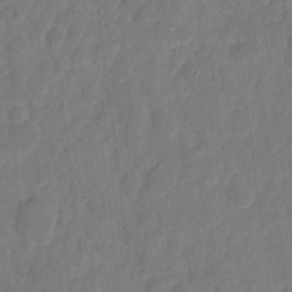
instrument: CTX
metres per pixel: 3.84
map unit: eHh
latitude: 8.2523
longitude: -65.7450
